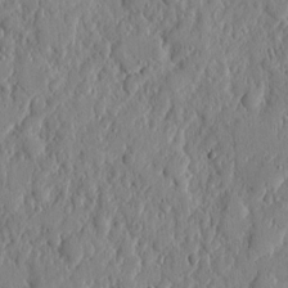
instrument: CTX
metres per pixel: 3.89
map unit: eHh
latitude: 6.1767
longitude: -72.5357
